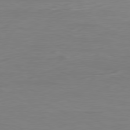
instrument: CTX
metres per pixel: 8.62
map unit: Ap
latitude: -80.8975
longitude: -61.1214
